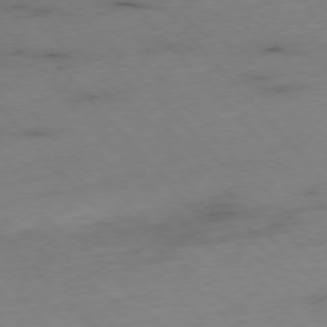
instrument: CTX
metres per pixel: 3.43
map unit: Hpe
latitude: -76.4062
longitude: -17.5749
